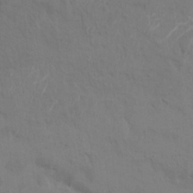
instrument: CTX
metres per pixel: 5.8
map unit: HNhu
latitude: 7.5371
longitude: -3.9717
